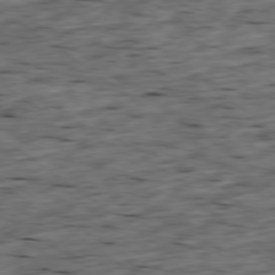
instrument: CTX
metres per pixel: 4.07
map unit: Ap
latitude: -79.4265
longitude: -90.3467
